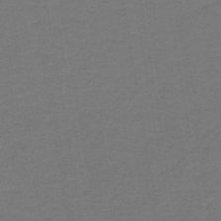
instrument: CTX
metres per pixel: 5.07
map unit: lHb
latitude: -43.0675
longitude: 53.7477
